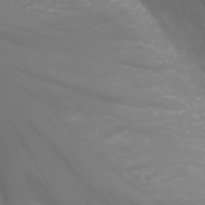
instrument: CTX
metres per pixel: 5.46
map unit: Nhu
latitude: -1.6722
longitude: -75.6694
